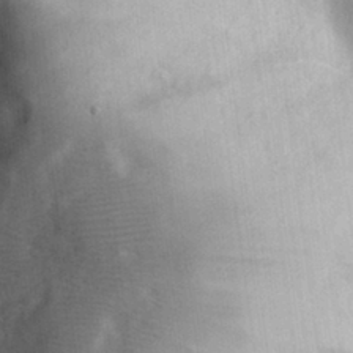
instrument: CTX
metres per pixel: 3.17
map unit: eHh
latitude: 30.5357
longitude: -72.0255
